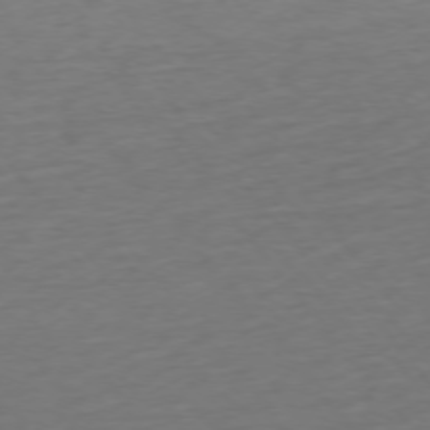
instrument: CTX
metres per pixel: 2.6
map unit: Ap
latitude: -76.0283
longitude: -64.7813
